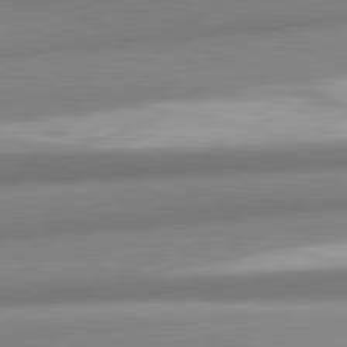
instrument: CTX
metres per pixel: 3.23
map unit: lApd
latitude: 82.0633
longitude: 179.1431
